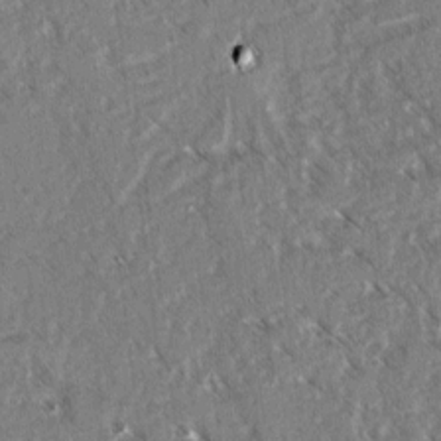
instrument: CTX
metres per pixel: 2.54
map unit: lAvf
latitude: 3.8205
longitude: -105.1592
